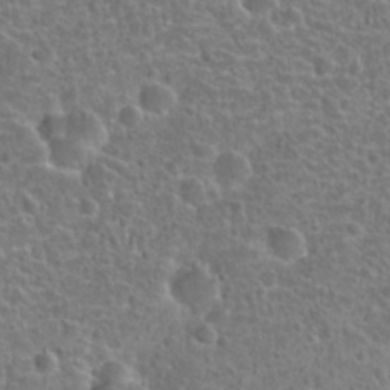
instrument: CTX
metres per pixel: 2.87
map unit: Hto
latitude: 22.4412
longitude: -47.8773
